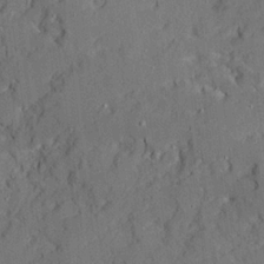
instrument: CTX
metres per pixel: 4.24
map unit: Ave
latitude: 21.1970
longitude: -128.7624
